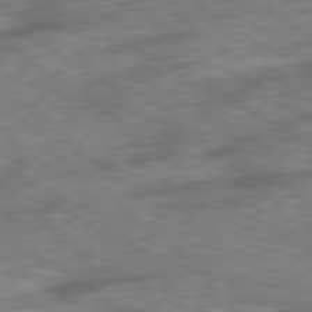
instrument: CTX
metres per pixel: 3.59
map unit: Ap
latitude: -79.7666
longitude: -72.9703
